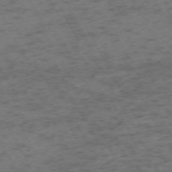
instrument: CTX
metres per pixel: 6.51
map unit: Ap
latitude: -72.7463
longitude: -70.2333
